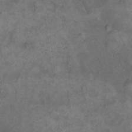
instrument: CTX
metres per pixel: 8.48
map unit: eHh
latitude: 17.4237
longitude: -63.8773
